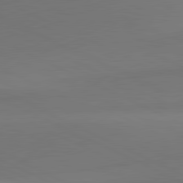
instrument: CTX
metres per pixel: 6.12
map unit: lApd
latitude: 81.4615
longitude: 145.3888
